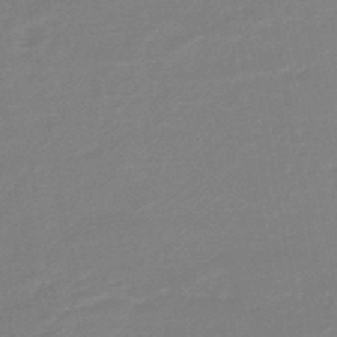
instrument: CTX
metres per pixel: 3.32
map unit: eHb
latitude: -46.2172
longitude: 88.6707
